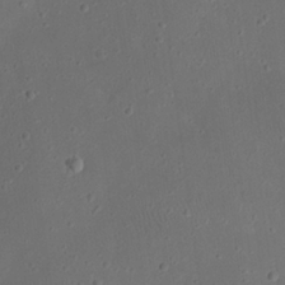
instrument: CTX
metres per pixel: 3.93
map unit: eHh
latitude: 23.1781
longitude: -69.8017
